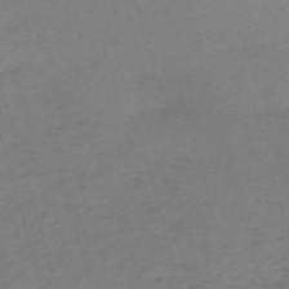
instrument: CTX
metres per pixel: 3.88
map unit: eHh
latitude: -61.5399
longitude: 52.5006
